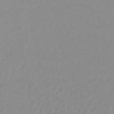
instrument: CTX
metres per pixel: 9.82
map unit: lHb
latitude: -44.5763
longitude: 76.8408
